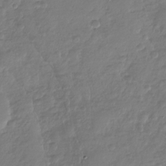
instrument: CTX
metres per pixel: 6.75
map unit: Nhu
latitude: -30.0850
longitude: -61.5560
